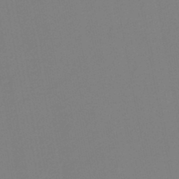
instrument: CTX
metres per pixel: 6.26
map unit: HNb
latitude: -46.3306
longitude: 55.7289
